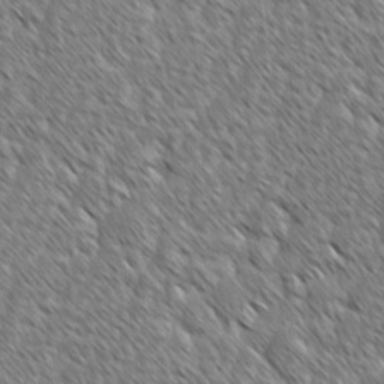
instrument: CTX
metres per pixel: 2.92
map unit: lAvf
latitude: -2.1794
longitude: -114.7624
